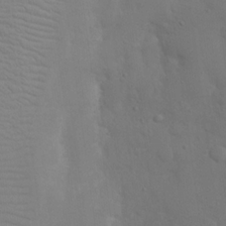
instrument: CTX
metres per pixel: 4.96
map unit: Nhu
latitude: 19.4048
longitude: -73.7450
